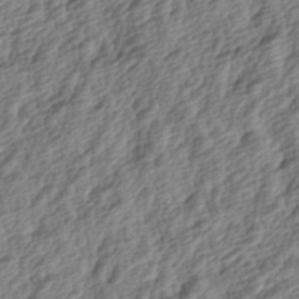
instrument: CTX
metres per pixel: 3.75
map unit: lAa
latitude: -4.1228
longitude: -122.9703
